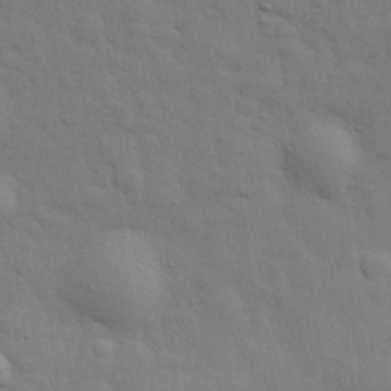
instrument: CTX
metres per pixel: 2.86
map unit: eHh
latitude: 29.2537
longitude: -75.2348
